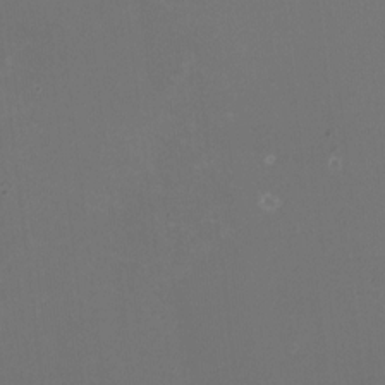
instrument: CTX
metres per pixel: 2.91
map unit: HNhu
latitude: -1.8234
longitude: -4.5168
